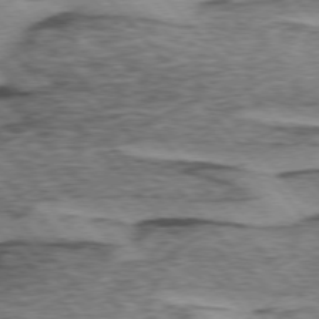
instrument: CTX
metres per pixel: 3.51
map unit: lApd
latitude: 74.8947
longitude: -77.7449
